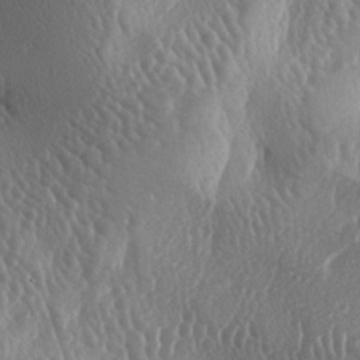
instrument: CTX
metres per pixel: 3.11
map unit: lAa
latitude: -6.9352
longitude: -128.5546
